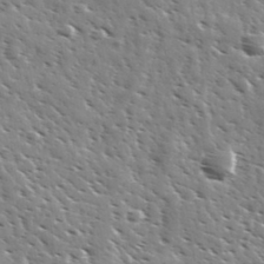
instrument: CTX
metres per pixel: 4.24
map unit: Ave
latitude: 36.8569
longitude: -110.3656
